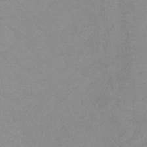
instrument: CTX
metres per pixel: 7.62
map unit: lHb
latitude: -33.3699
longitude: 69.8233
